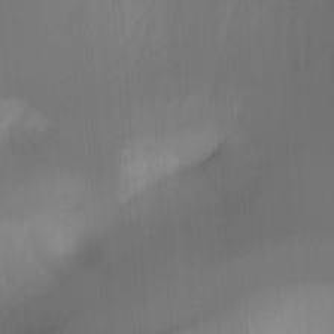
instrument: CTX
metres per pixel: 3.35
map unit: Ht
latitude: -11.8422
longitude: -46.5735
